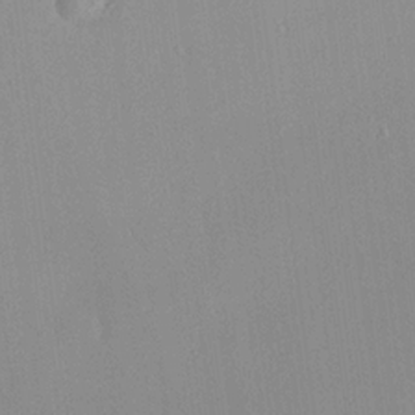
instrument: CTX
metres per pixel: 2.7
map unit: Aa
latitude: 18.7246
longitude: -140.7057
